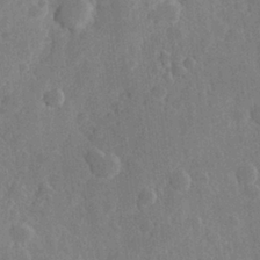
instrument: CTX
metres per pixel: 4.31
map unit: Hve
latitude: 25.4426
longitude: 150.0850
